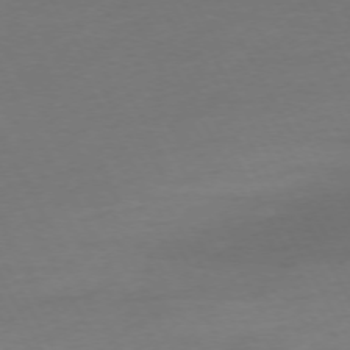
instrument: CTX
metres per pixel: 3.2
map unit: Ap
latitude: -74.8408
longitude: -69.5938
